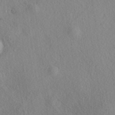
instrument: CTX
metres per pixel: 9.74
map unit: eAb
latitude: 39.4237
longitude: 112.1984
